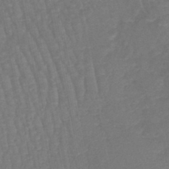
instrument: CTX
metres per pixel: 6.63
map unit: lHb
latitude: -45.0486
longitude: 77.8611
